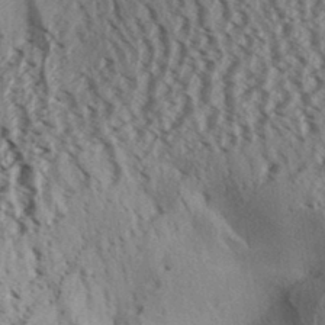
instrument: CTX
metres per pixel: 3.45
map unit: Aa
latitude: 32.2523
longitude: -137.0837
